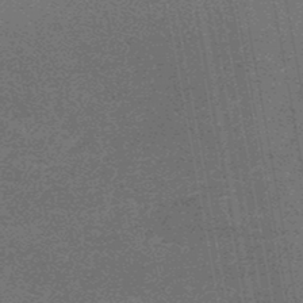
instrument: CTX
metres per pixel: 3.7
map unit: eHb
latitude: -48.0661
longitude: 88.8219
